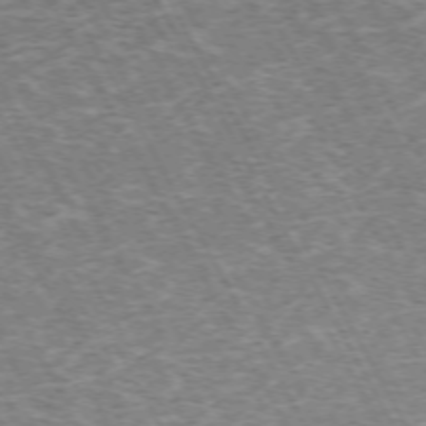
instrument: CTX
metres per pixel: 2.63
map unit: Hpe
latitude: -72.2172
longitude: 12.1984
